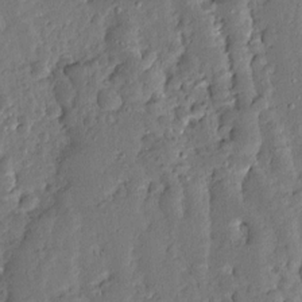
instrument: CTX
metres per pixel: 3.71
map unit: Ave
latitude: 13.1592
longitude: -135.8205
